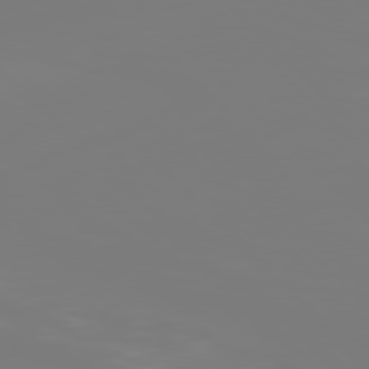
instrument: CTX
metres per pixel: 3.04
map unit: Hpe
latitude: 76.9702
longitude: -136.9136
